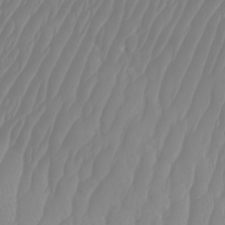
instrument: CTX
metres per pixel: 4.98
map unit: Htu
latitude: -4.1794
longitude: -72.8947
